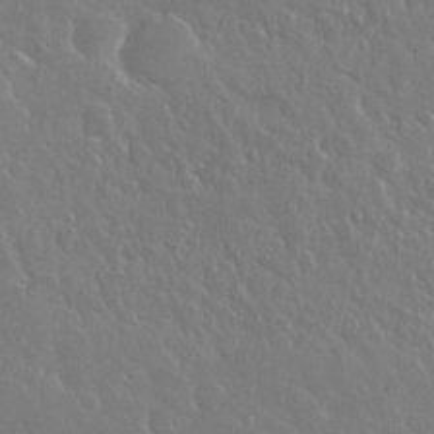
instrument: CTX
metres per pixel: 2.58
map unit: Nhu
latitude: 25.7071
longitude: -58.2712
